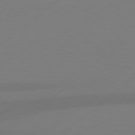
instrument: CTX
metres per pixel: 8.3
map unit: Hpe
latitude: 78.8380
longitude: -132.5357
